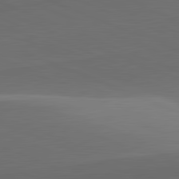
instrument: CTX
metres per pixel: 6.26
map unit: lApd
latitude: 81.9717
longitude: 132.7275
